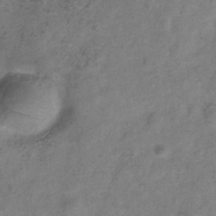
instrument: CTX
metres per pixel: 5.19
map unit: Hve
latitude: -33.8989
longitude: 89.8422
